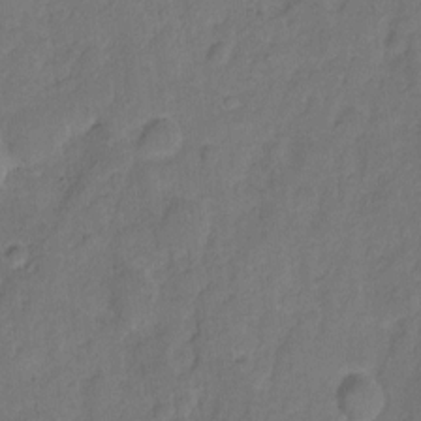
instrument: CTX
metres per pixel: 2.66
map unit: Hto
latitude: 4.6490
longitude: -61.2159
